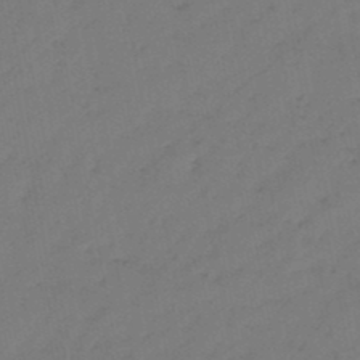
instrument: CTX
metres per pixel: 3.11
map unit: eHb
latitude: -47.1242
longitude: 80.9164
